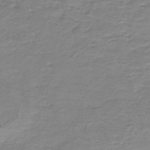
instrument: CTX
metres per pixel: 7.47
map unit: HNb
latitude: -46.7841
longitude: 52.2928
